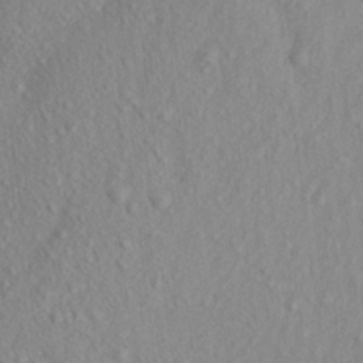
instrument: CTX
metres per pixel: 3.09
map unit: Aa
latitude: 16.7435
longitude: -144.2522
